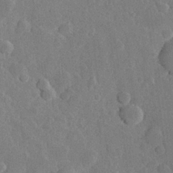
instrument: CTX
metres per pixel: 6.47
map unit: Hve
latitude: 25.1970
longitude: 150.2739
